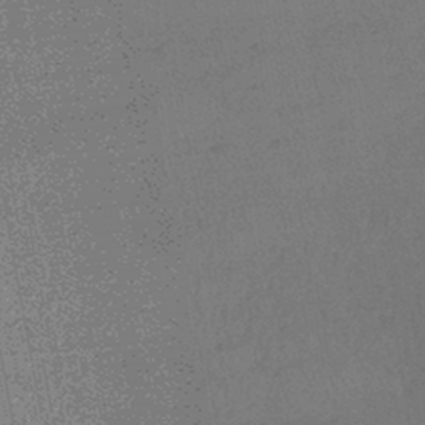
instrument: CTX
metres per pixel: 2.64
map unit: lHb
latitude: -44.6519
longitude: 70.7274
